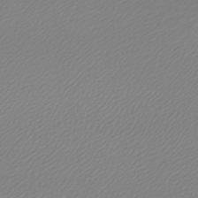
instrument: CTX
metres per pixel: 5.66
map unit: lHb
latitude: -44.5574
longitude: 65.0676
